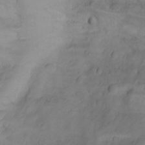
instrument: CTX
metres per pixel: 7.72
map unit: Aa
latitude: -3.2564
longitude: -73.9151
